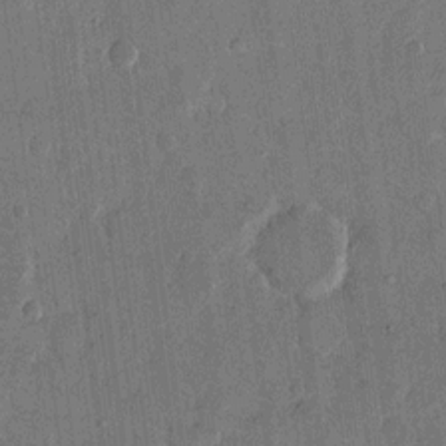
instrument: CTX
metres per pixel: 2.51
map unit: eHh
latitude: 13.6505
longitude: -68.7435
